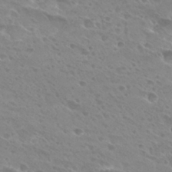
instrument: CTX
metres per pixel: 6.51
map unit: Hto
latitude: 27.8583
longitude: -39.7072
